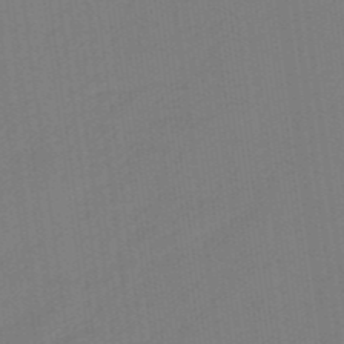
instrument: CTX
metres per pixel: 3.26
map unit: eHb
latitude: -46.7652
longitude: 87.2754
